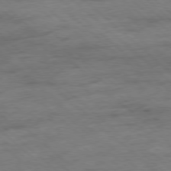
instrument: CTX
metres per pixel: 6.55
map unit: Hpe
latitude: -78.6707
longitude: -23.2348
